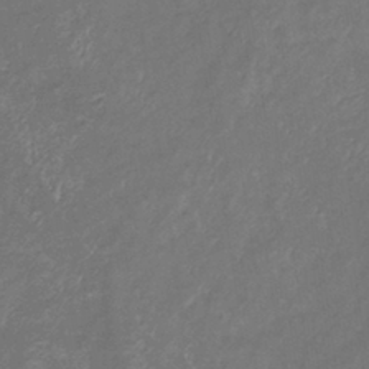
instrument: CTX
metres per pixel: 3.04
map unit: eHb
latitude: -38.8030
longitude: 75.6155
